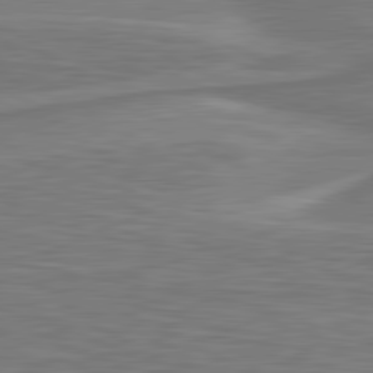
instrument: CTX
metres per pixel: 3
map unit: lApd
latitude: 81.1403
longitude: 172.5007
